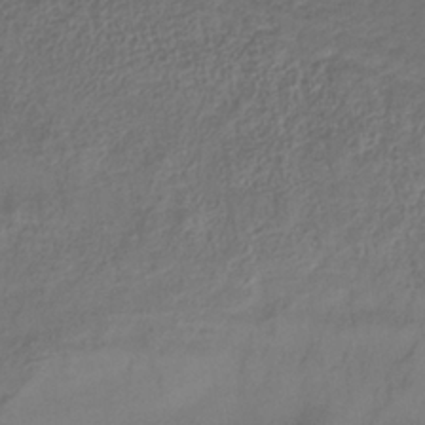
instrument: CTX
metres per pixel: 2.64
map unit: lHb
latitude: -34.6329
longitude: 66.5385
